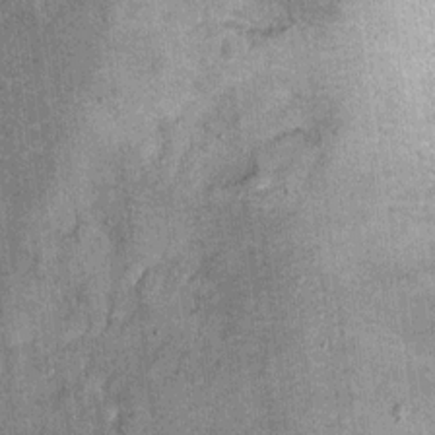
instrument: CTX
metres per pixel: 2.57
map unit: Ht
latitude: 8.8380
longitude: -37.2537
